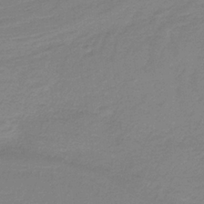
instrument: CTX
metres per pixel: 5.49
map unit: HNb
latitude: -37.1053
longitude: 55.2754
